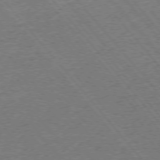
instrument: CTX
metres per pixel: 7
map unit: Ap
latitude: -76.3873
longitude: -96.2145
